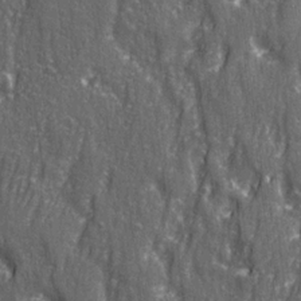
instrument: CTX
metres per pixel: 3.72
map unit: Ave
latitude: 22.7624
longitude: -133.5938
